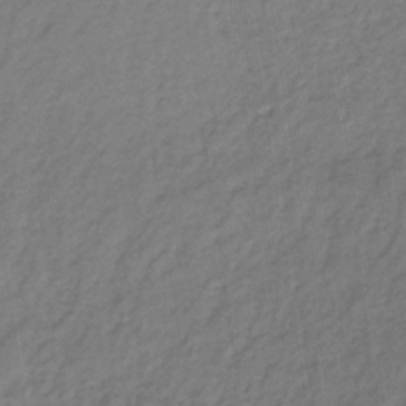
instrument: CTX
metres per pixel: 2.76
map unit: lHb
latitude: -35.4832
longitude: 71.2376
